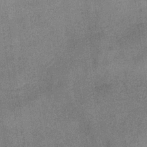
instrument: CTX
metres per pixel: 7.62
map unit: eHb
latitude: -31.6722
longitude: 74.1417
